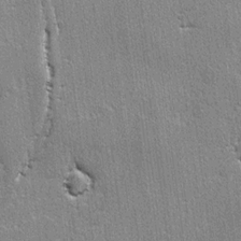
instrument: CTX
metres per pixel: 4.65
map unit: lAvf
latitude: -4.7085
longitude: -109.5371
